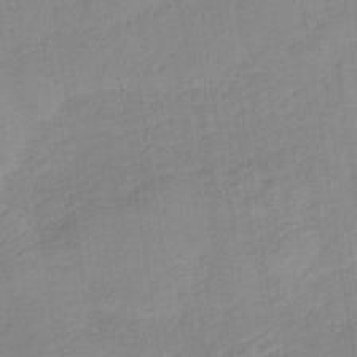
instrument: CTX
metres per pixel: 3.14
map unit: lHb
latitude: -35.6911
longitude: 71.9178
